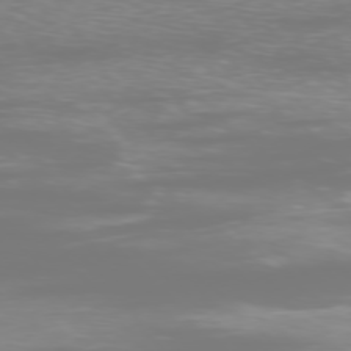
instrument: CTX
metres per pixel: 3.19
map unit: Ap
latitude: -77.5210
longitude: -62.1389
